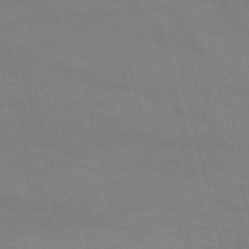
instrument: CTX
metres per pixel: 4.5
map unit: HNb
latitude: -53.3698
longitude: -37.4238
